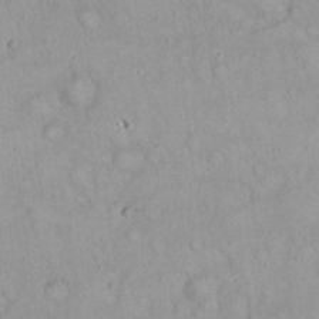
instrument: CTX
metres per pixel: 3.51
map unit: eHh
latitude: 19.8205
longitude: -59.9150
